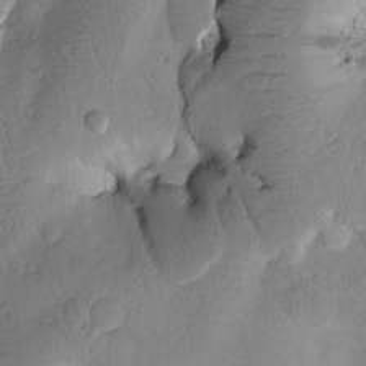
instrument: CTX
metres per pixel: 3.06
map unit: Htu
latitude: 0.8758
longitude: 174.7841
